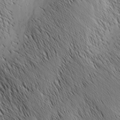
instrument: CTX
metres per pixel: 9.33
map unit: Nhu
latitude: -4.6518
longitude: -150.1577
